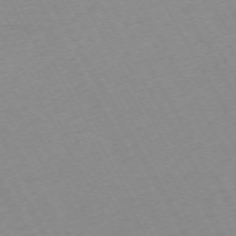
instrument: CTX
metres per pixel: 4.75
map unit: Hpe
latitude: -72.0094
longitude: 9.1053
